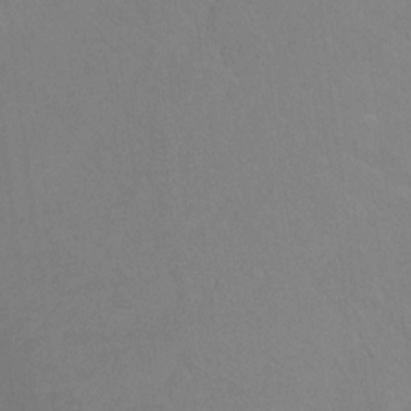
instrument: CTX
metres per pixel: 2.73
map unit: Ht
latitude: 2.1011
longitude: -36.1767
